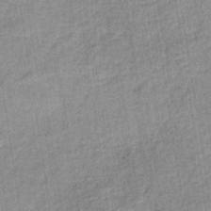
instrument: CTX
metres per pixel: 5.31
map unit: lHb
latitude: -35.5399
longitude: 65.8423
